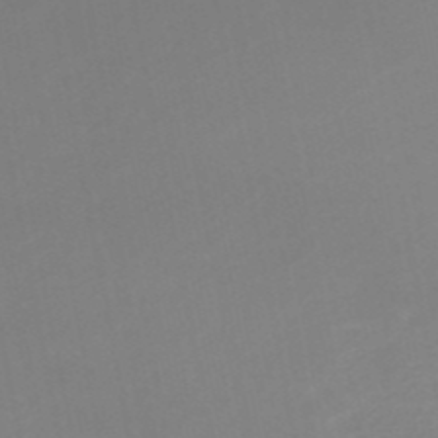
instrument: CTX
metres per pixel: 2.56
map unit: HNb
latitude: -50.6707
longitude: -50.4601
